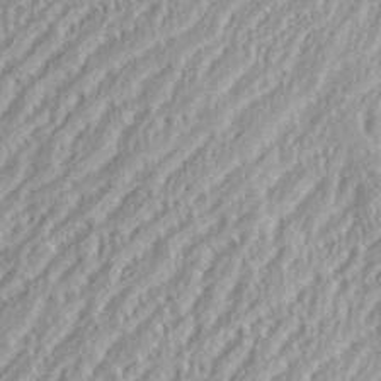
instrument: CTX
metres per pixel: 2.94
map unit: eHh
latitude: 35.5560
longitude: -132.8758
